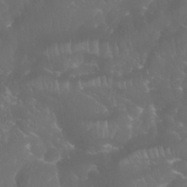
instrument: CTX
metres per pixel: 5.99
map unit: Nhu
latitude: 28.5357
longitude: -65.6316
